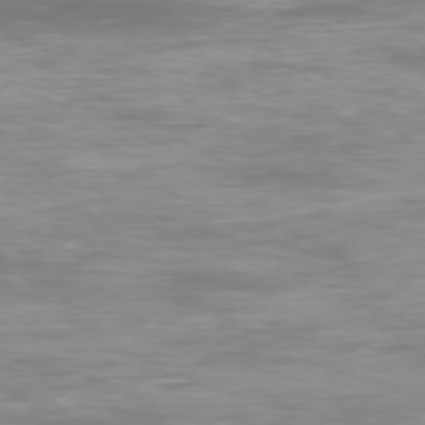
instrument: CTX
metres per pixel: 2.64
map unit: Ap
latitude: -78.9730
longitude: -60.6490
